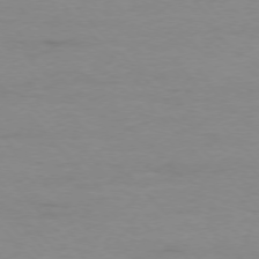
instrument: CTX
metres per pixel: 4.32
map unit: Ap
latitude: -77.0675
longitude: -83.5182
